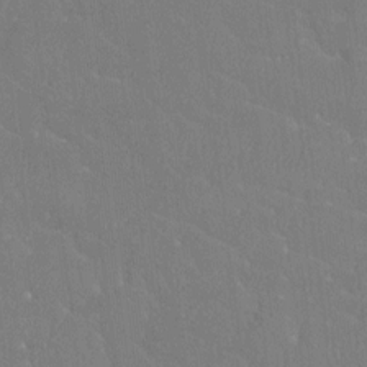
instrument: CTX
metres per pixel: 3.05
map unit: Htu
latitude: -7.1809
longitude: -34.1577
